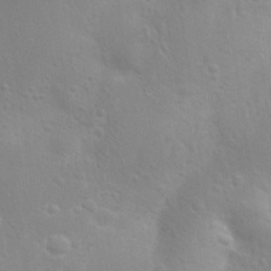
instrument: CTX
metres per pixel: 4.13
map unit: eHh
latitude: 31.2726
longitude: -58.4412
